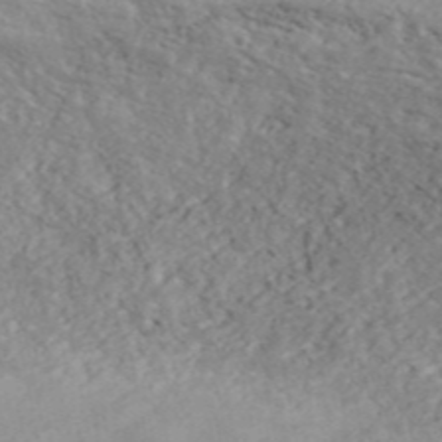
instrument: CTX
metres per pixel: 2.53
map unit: ANa
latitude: 46.5924
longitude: 49.5777
